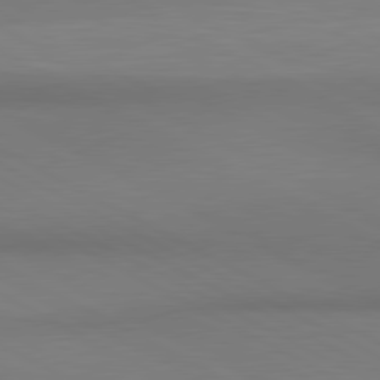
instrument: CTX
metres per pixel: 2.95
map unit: lApd
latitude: 80.7435
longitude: 145.8989
